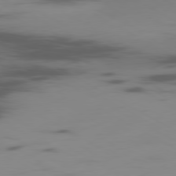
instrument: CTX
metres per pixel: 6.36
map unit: Ap
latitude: -80.1228
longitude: -62.6491
